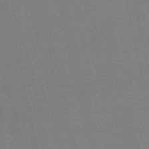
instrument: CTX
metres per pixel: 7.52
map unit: HNb
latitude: -53.7477
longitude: -45.9717
